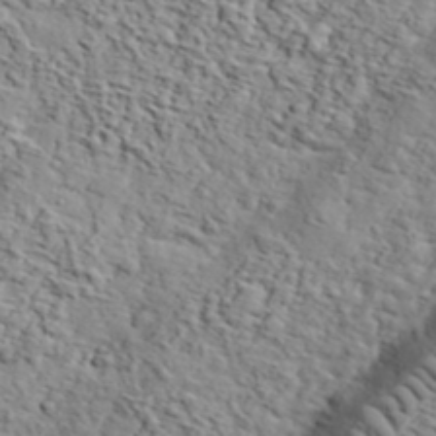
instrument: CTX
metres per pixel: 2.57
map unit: eHh
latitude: 37.4238
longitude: -80.7624
